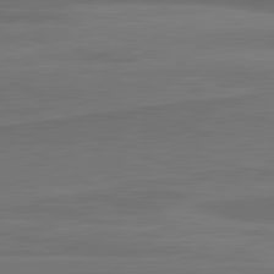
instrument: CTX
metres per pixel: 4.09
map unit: lApd
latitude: 82.1388
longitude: 169.0864
